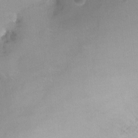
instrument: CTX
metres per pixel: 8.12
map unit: Ht
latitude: -8.1228
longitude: -34.7246
